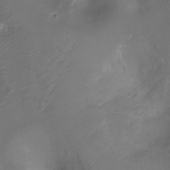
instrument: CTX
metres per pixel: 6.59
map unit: Ht
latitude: -7.1053
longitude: -27.4427
